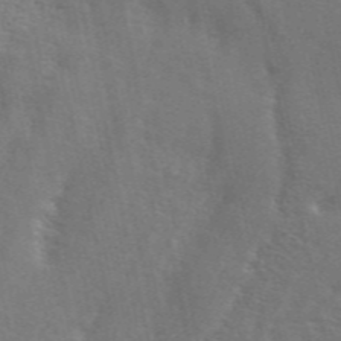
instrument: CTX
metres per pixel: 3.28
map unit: ANa
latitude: 49.5182
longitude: -79.4049
